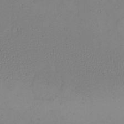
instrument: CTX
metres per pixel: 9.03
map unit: eHh
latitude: -9.5210
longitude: -68.3467
